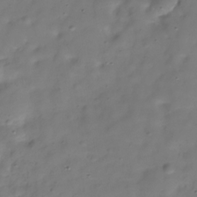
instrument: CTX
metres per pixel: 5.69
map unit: Hve
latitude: -30.2550
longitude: 92.5007
